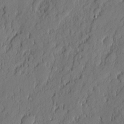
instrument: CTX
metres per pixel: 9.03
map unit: eHh
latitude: 5.9906
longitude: -76.3278
